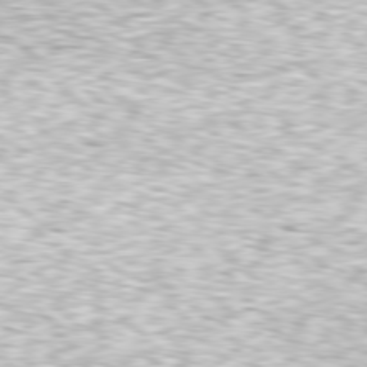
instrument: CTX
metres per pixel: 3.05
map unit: Hpe
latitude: 78.3090
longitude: -148.7246
